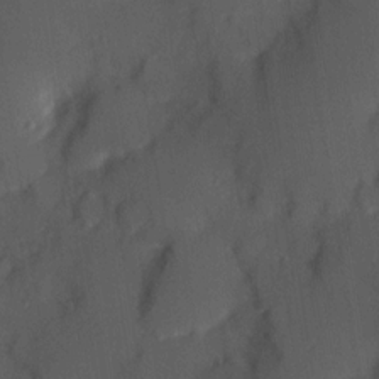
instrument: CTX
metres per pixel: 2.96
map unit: Hve
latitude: 13.2159
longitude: -89.7639
